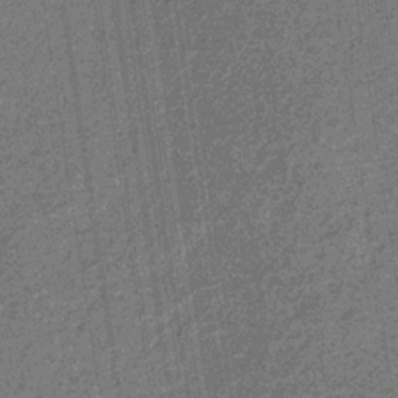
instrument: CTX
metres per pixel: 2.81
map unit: eHb
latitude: -30.8219
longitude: 70.6330
